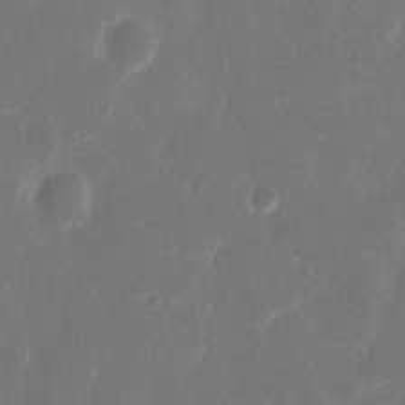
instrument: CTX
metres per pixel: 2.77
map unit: eHh
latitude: 12.9136
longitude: -72.6113
